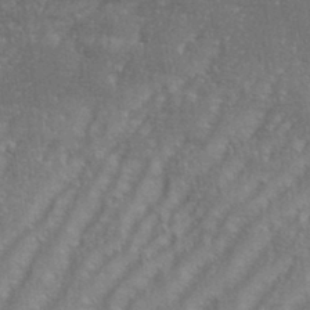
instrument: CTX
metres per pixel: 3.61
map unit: eHh
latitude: 35.2914
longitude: -133.7261
